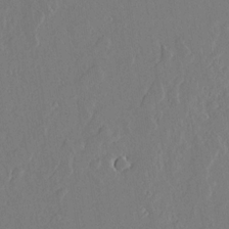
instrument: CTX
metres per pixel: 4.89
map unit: lAvf
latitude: 17.2915
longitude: -126.4223
